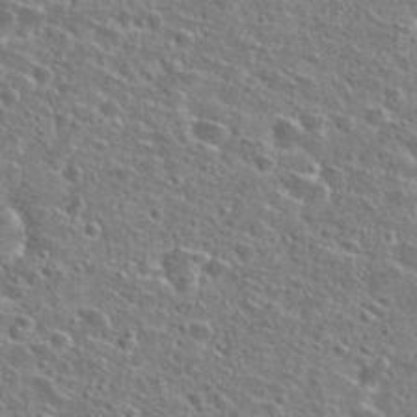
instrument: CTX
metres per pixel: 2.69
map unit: Hto
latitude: 25.8583
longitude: -47.1404
